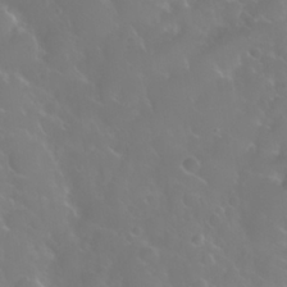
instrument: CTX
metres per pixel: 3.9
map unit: Nhu
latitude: 24.3656
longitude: -62.8947
